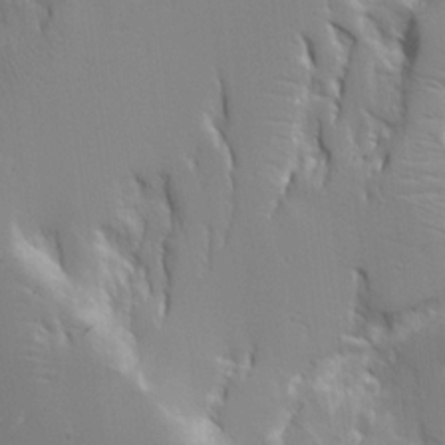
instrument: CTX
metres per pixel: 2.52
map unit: Aa
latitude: 20.5924
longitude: -124.2144
